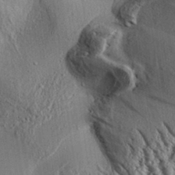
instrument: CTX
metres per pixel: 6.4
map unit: Aa
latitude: 32.7435
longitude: -137.2159
